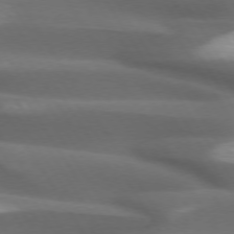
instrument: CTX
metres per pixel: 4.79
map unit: lApd
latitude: 73.7828
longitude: -52.1389
